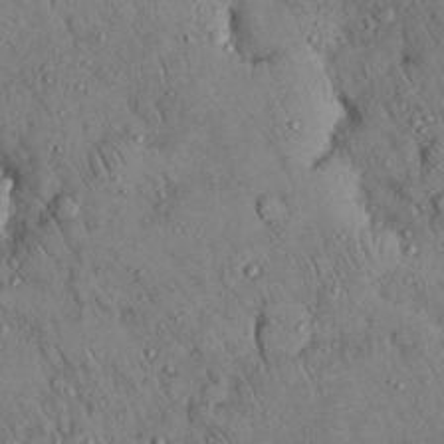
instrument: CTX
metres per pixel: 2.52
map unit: Nhu
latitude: 28.5168
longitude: -70.8758
